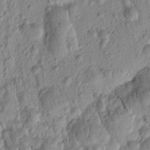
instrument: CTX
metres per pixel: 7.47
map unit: Htu
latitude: -1.4644
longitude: 173.5210
